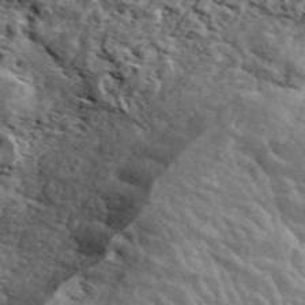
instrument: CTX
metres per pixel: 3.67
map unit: ANa
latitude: 44.4790
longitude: 45.2943
